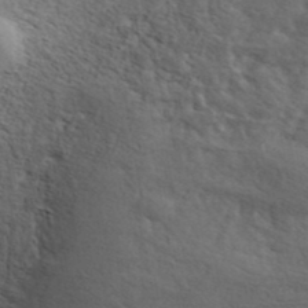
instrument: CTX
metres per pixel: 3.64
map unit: ANa
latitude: 41.4615
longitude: 55.5399
